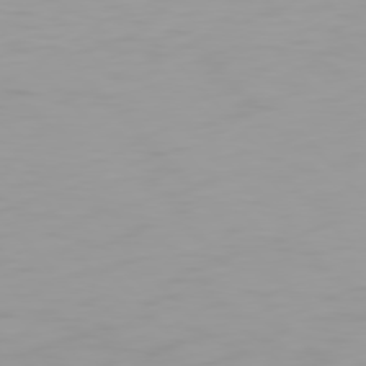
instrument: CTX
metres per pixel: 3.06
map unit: Hpe
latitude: 77.2159
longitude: -163.2915
